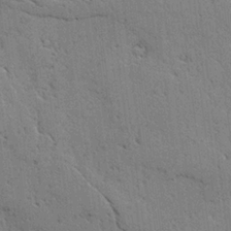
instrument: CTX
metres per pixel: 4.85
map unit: lAvf
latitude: -4.2739
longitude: -112.9514
